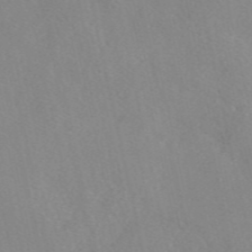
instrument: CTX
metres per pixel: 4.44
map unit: eAb
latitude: 46.8002
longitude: 112.8786
